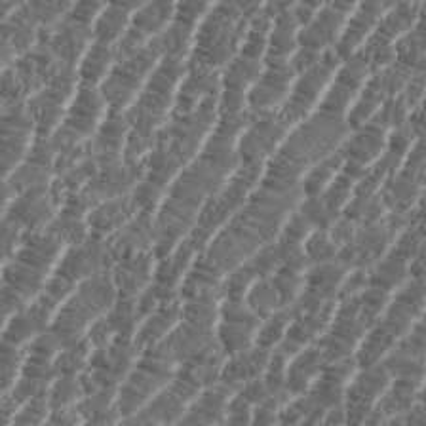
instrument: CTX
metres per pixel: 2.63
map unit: eHh
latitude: 36.2145
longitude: -136.7813
